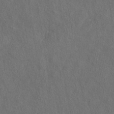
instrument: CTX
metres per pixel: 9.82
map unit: eAb
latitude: 43.9150
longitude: 109.9178
